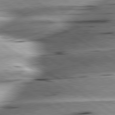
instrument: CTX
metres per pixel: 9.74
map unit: lApd
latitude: 79.6694
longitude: -156.0444
